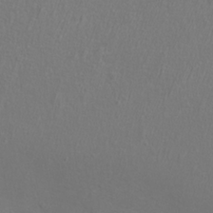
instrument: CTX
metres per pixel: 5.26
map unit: eHh
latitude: -7.4076
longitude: -75.3482
